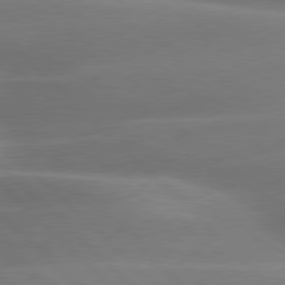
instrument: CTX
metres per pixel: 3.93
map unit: lApd
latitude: 79.2726
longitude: -115.5938
